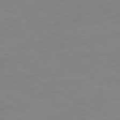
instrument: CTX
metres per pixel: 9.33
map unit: Ap
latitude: -81.0298
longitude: -94.7247
